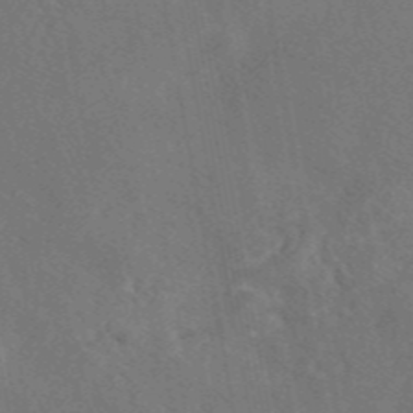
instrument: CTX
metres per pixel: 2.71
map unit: eAb
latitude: 46.7436
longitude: 108.8786
